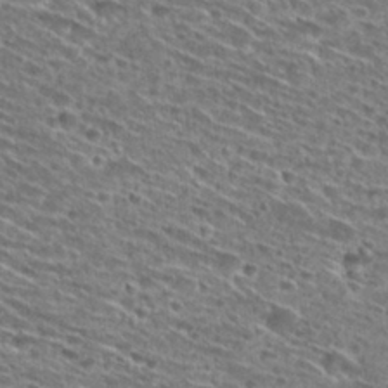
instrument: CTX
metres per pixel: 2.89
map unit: Hto
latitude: 28.7246
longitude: -45.9150
